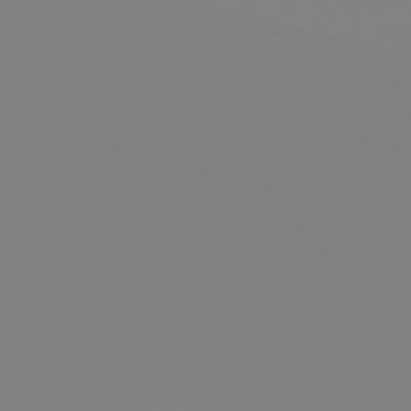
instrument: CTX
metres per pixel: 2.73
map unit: Hpe
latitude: 77.2159
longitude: -161.2915
